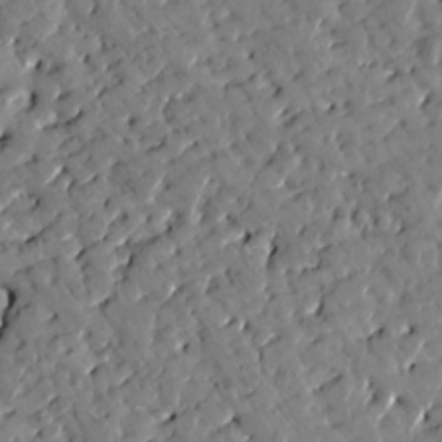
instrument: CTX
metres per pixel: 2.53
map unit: Htu
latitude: 0.8002
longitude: 179.7288
